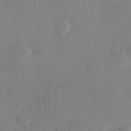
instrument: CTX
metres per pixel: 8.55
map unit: Hve
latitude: 25.3292
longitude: -91.0836
